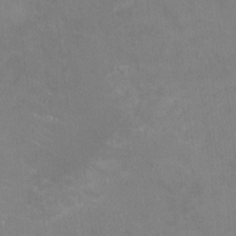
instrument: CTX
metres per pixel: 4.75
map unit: HNhu
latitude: -1.7856
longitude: -2.1766
